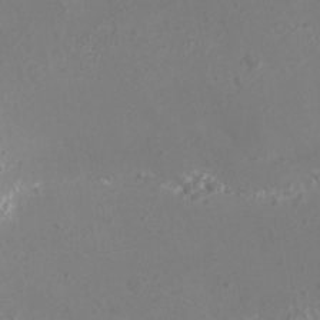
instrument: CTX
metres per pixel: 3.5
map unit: Nhu
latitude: -13.2376
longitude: -64.3846
